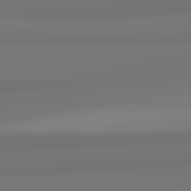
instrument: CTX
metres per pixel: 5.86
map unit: lApd
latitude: 82.2144
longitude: 171.4077
